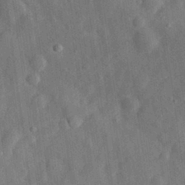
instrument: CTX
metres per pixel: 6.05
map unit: eHh
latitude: 29.6316
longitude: -77.1403
